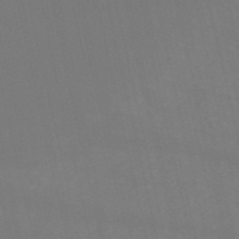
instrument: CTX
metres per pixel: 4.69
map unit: HNb
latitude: -54.4440
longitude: -35.2914
